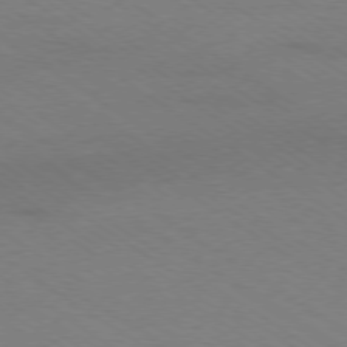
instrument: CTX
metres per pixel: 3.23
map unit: Ap
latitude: -78.7652
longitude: -85.1781
